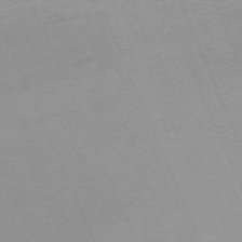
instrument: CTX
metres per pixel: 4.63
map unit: Nhu
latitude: -67.9178
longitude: 38.7652
